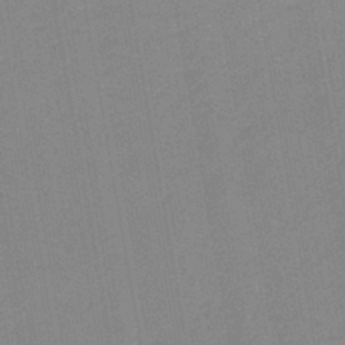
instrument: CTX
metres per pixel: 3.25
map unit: lHb
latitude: -44.2362
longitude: 62.9730
